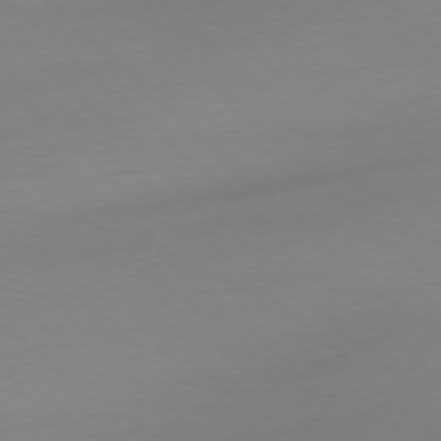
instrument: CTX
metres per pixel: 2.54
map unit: Ap
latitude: -77.5588
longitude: -70.3089
